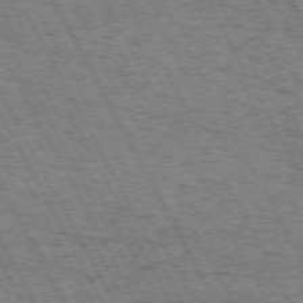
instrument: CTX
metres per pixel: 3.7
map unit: Hpe
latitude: 72.4034
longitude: -125.2725
